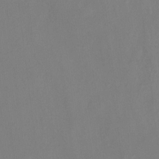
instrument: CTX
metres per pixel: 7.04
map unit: Nhu
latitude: -17.2943
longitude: -47.9906
